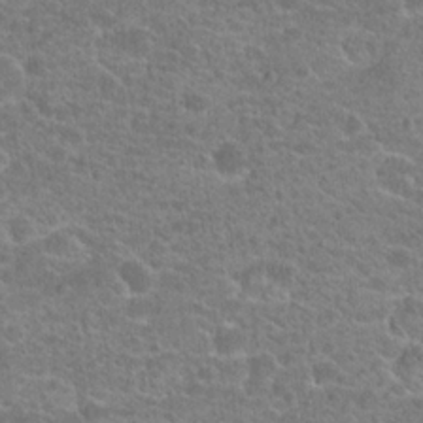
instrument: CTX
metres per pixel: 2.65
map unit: Hto
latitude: 20.7435
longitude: -43.1592
